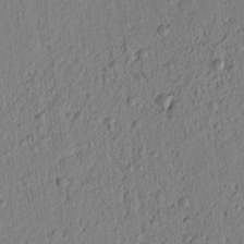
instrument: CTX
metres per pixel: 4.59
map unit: lAvf
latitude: 6.9703
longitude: 164.7652
